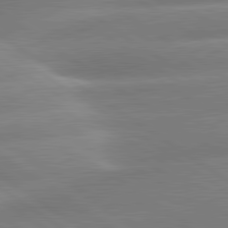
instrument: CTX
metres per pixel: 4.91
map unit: lApd
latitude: 81.1403
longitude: -158.3845
